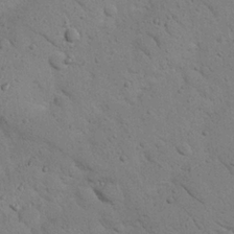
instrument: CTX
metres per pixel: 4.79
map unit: Nhu
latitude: 22.6679
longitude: -74.9325
